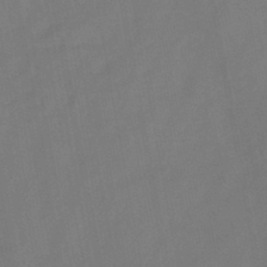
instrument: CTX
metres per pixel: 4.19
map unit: HNb
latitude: -44.7463
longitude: -38.6112
